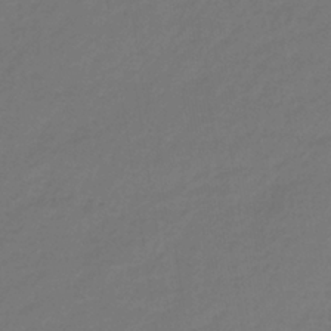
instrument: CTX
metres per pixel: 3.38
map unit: lHb
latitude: -39.0487
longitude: 63.6533
